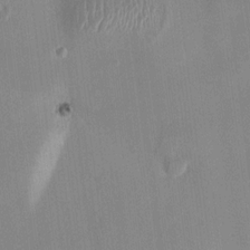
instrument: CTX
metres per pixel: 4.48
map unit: HNhu
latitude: 4.5546
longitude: -6.1956
